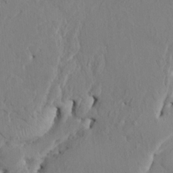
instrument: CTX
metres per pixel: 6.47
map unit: HNhu
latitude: 4.4601
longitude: -4.4412
